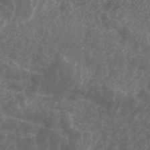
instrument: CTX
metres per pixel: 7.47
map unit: ANa
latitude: 44.5168
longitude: 25.1053
